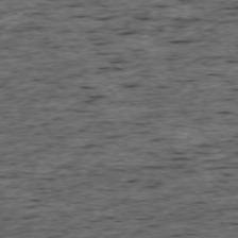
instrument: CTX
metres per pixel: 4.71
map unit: Ap
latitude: -75.6533
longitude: -92.0633
